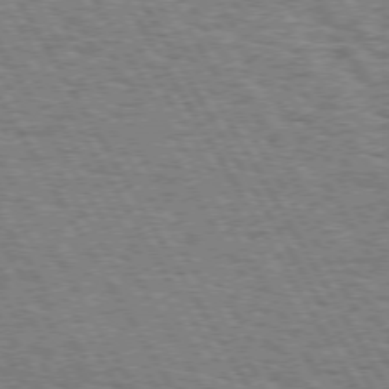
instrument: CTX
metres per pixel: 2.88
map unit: Hpe
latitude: 73.1404
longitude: -142.4034
